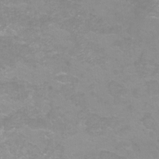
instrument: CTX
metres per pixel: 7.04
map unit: Nhu
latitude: -12.8219
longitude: -58.0444
